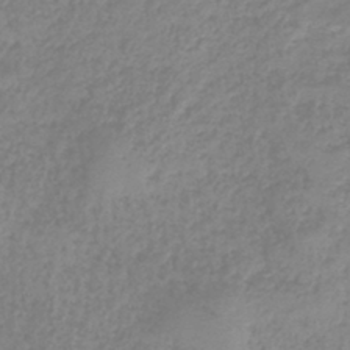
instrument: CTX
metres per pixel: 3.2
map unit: HNb
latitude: -40.8219
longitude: 49.5777
